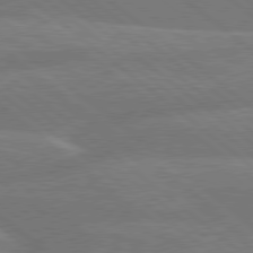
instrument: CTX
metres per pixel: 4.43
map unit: Hpe
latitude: 78.9325
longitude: -153.0459
